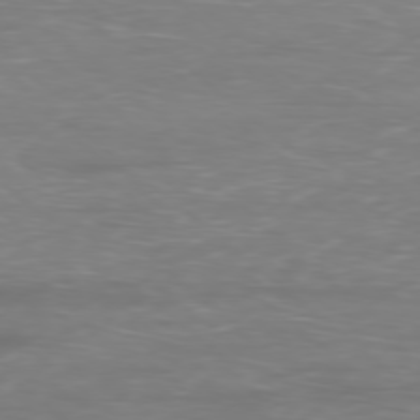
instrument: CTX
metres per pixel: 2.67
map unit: Ap
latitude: -78.2739
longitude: -95.2726
